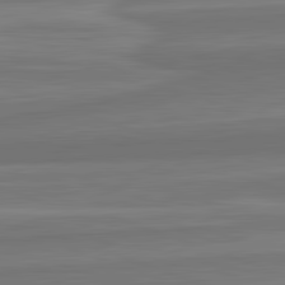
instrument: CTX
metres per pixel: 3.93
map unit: lApd
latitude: 82.7624
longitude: 169.9556
